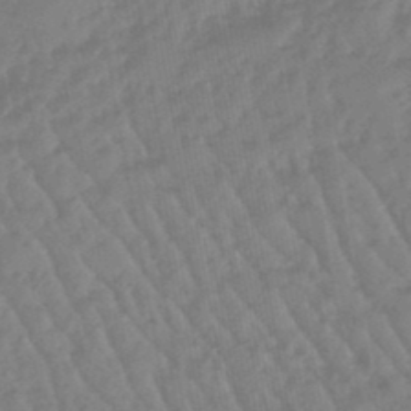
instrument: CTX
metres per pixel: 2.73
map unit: eHb
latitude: -46.2928
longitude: 83.8233
